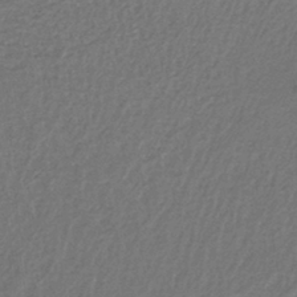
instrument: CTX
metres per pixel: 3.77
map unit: eAb
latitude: -39.8611
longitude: 51.9745
